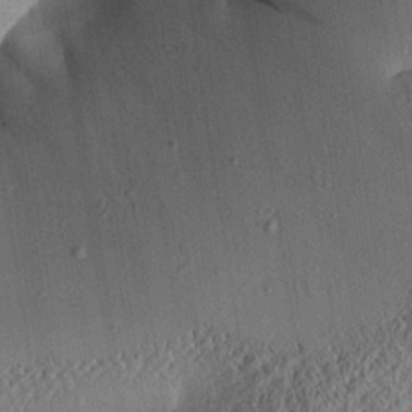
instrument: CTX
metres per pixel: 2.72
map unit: Aa
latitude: 24.6868
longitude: -133.6505
